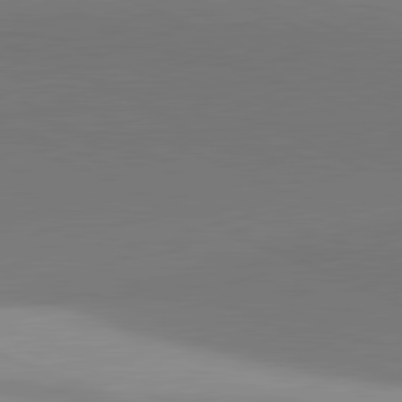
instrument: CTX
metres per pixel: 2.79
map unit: lApd
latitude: 81.5938
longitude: 143.4265
